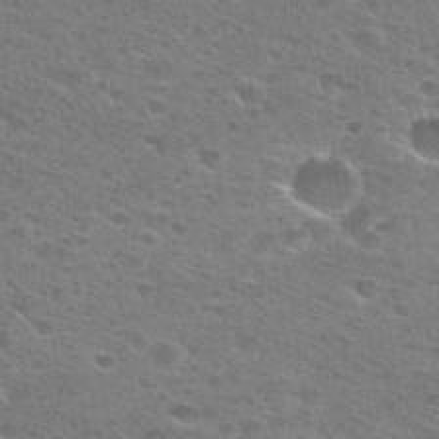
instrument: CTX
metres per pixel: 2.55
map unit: Hto
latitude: 28.1011
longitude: -47.1215
